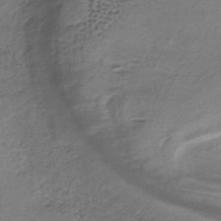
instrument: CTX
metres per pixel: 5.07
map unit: lHb
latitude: -35.0108
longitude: 61.7667
